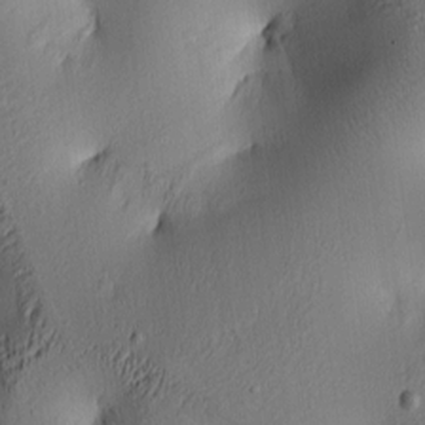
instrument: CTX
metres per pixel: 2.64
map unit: lAa
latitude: 5.6505
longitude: -113.6694
